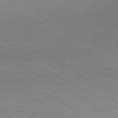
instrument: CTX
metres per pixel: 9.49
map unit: Hpe
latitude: -80.8975
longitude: 20.2739
